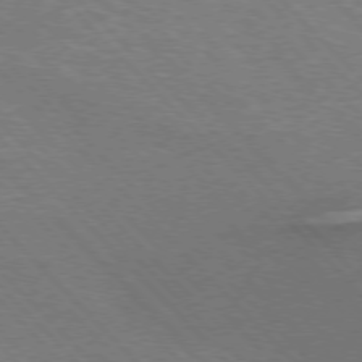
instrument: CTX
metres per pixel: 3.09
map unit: Hpe
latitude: -77.2376
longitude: -12.5168
